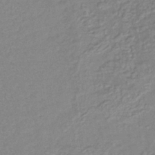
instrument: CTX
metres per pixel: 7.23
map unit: lHb
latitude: -40.6140
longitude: 61.5399
